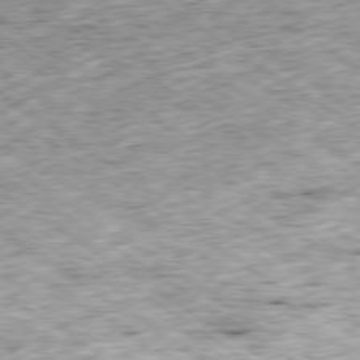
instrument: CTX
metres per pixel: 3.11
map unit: Hpe
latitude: -79.5966
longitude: 8.1984
